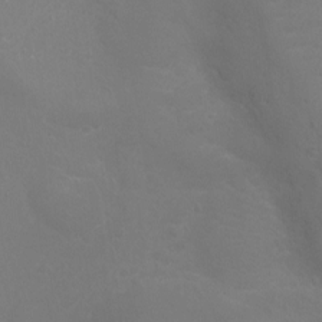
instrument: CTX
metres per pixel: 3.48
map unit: Ht
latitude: -9.5021
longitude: -20.5168
